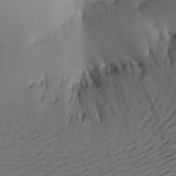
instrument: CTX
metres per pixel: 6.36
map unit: Aa
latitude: 20.6302
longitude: -146.8191
